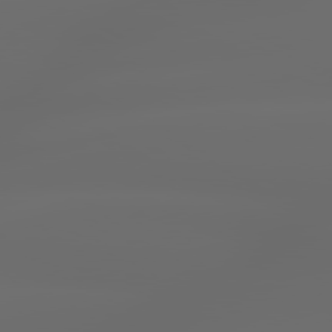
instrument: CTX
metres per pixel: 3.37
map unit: lApd
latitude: 79.6127
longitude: -139.7639
